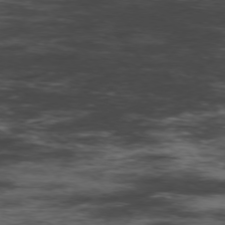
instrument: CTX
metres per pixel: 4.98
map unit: Hpe
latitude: -76.8975
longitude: -17.9717
